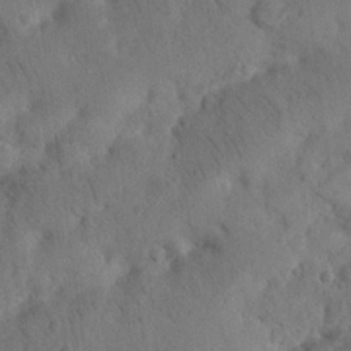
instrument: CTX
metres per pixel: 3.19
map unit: Nhu
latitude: 21.5371
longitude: -74.1011
